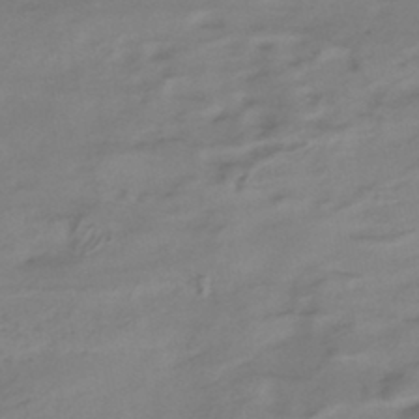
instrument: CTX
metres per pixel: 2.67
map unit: eHh
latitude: -43.8233
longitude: -29.2348
